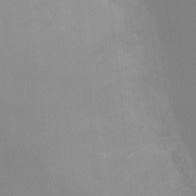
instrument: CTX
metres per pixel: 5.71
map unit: Ht
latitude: -9.0486
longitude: -28.6868
